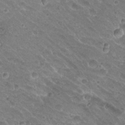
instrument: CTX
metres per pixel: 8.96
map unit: Hto
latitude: 20.4223
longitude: -32.9514
